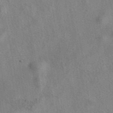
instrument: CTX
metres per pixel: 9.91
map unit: eAb
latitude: 41.7260
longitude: 110.5573
